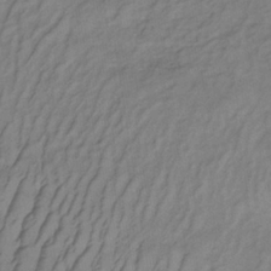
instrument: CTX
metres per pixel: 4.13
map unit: lHb
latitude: -35.3510
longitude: 70.2173
